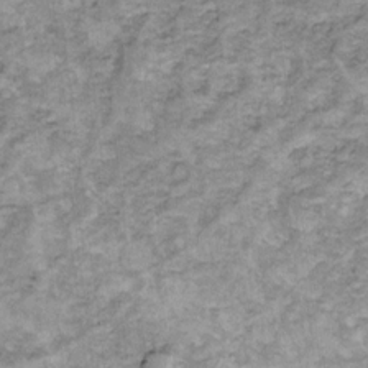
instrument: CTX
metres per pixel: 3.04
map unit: Ht
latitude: 8.8947
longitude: -38.8947
